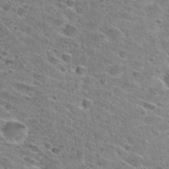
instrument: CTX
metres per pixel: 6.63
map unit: Hto
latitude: 29.2726
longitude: -45.5560
